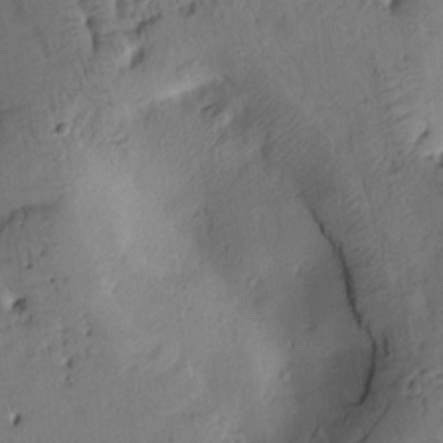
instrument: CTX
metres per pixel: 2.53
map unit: Htu
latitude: 2.3656
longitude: 178.5196
